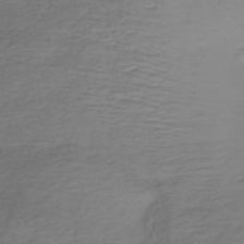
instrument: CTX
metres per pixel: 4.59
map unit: lHb
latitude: -37.8989
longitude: 69.8800
